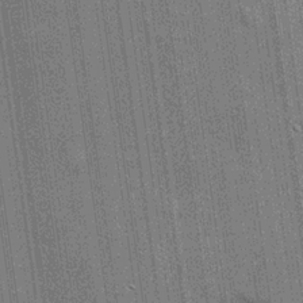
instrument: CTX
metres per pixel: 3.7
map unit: lHvf
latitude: 19.7449
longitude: 142.5762
